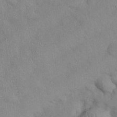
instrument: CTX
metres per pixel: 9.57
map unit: Nhu
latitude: 26.8002
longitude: -70.9891
